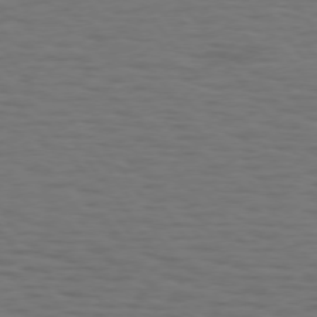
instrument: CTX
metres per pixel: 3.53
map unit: Hpe
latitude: 74.1389
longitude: -131.1026
